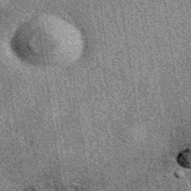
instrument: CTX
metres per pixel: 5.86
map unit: eAb
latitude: 38.8569
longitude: 107.4265
